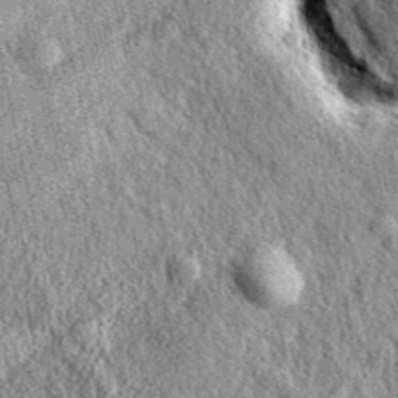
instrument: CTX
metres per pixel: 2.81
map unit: eAb
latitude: 38.4979
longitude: 109.3510
